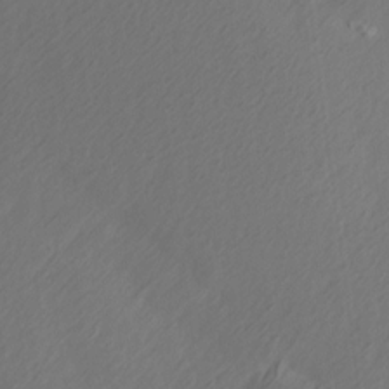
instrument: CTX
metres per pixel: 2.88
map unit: Ave
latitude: 14.0822
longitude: -105.8395
